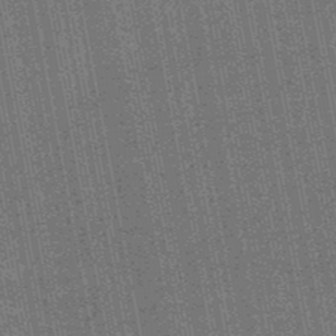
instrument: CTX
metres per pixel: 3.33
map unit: HNb
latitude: -48.8597
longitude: -38.4601
